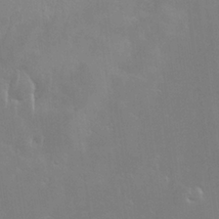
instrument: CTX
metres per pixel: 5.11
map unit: Hve
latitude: -10.8219
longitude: 174.2928
